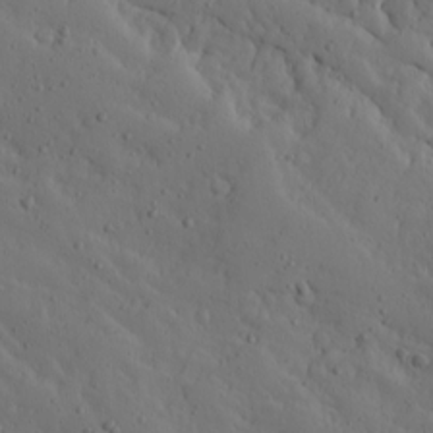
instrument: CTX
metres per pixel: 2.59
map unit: Ave
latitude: 13.8206
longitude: -133.1970
